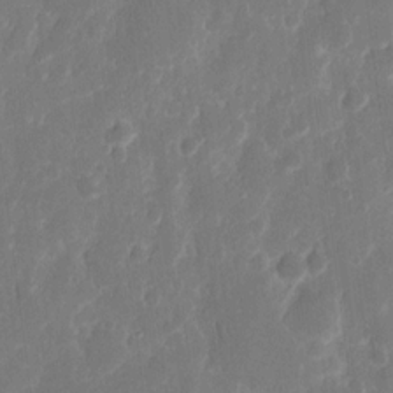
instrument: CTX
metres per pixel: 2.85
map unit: eHh
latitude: 12.5735
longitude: -72.4223
